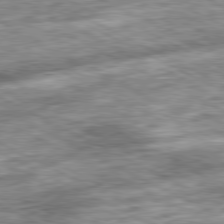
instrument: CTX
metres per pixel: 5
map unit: Ap
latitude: -81.2565
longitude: -89.0648
